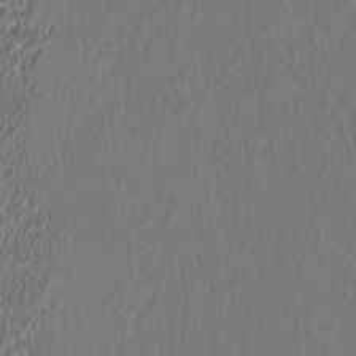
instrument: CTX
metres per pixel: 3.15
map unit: HNhu
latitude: 1.0458
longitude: -0.4223
